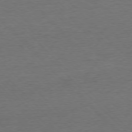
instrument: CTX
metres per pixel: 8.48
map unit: Ap
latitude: -76.6896
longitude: -94.4412
